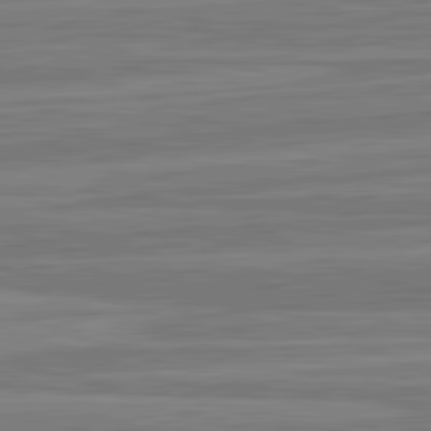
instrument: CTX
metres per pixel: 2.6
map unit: lApd
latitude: 82.8380
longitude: 178.3306
